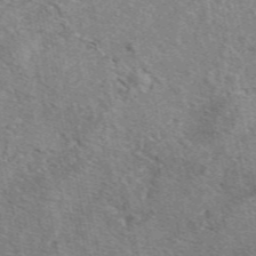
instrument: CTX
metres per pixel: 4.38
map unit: eAb
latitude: 49.3104
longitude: 113.9745
